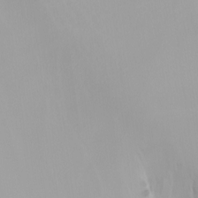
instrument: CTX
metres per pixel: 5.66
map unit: Nhu
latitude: -4.7274
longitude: -91.7450
